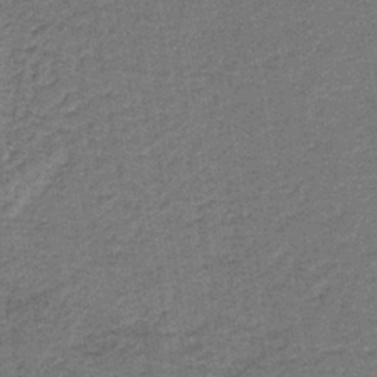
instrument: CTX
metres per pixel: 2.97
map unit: HNb
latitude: -39.5588
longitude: 50.7463
